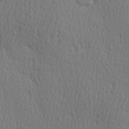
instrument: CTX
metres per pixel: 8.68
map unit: Hve
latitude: 3.4993
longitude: -124.4034
